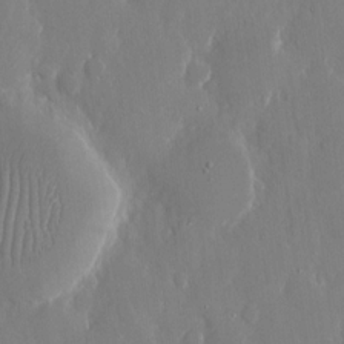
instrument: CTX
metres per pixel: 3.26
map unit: eHh
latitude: 12.4034
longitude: -71.2348
